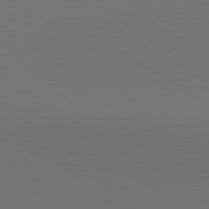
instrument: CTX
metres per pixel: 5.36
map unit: lApd
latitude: 79.9906
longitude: 158.1227
